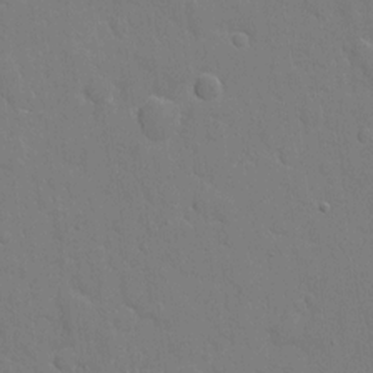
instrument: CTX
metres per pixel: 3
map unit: eHh
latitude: 5.1025
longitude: -67.3292
